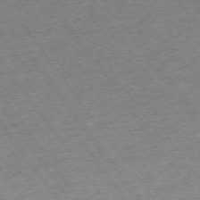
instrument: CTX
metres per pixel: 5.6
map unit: Ap
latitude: -74.4629
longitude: -88.8191
